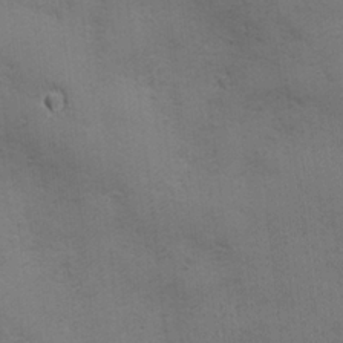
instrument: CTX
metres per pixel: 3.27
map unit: Ave
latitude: -7.4454
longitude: -120.6302
